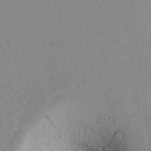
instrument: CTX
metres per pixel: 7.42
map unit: lAvf
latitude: 8.8191
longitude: 168.1983
